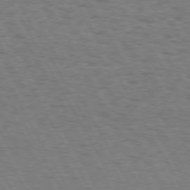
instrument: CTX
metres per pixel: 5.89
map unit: Hpe
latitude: 72.1956
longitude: -122.8569
